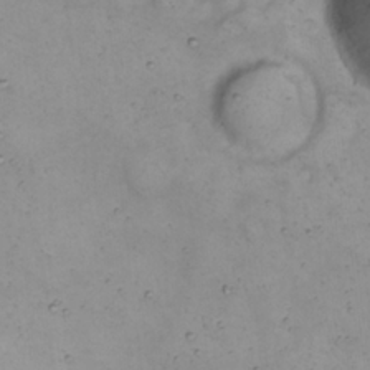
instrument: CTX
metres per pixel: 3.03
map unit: Nhu
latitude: 22.3656
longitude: -65.9339
